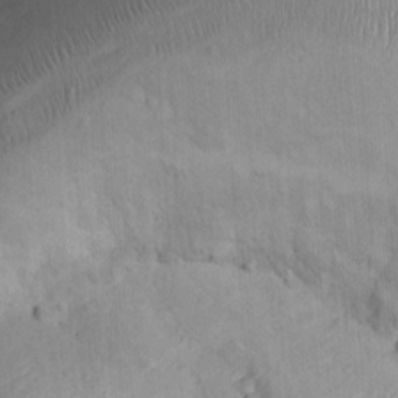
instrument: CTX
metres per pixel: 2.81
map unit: Nhu
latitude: 8.8191
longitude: -24.7435
